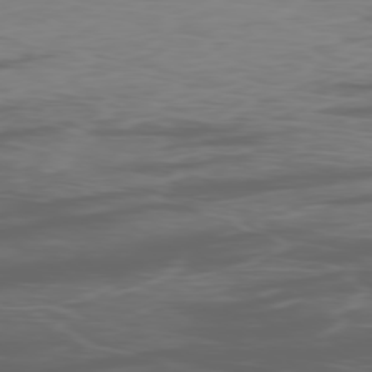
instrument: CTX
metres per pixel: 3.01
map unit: Ap
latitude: -79.2187
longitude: -70.9325
